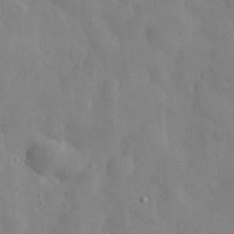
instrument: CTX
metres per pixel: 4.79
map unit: eHh
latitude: 31.0081
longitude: -71.9528
